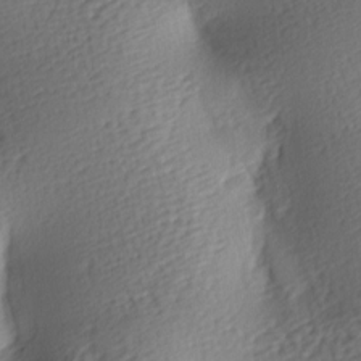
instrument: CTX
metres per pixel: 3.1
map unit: lAa
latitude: -7.5966
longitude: -126.5357
